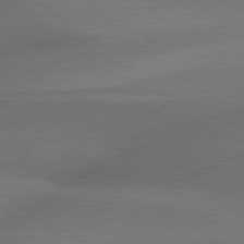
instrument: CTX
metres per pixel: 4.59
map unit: lApd
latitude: 79.6127
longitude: -154.2145
